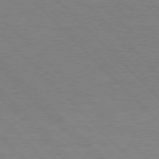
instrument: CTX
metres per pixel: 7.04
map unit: Hpe
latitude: 77.1781
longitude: -126.8758
